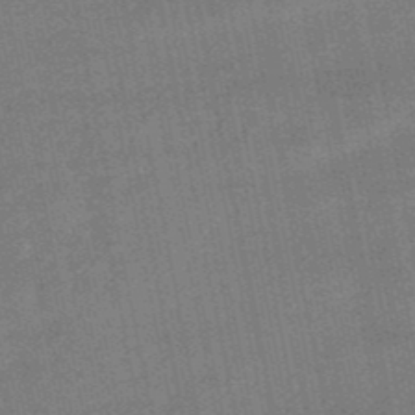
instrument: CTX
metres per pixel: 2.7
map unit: lHb
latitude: -49.1998
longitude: 79.1242
